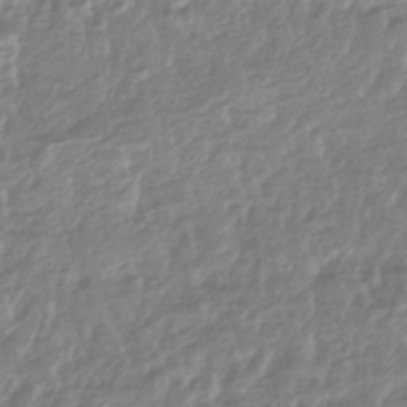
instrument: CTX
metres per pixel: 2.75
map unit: HNhu
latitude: -44.1795
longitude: 98.0094
